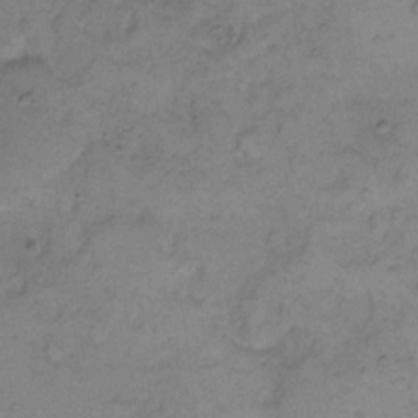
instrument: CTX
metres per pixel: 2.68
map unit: eHh
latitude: 8.3467
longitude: -63.2159
